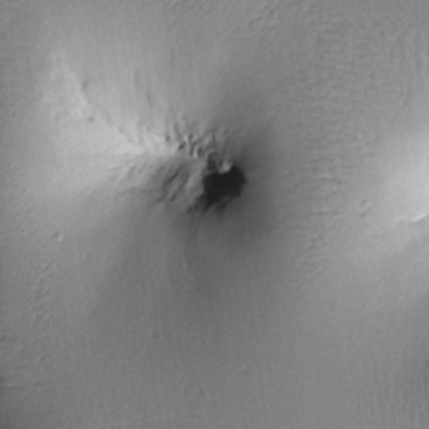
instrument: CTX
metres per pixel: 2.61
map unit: Htu
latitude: 0.3656
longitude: 173.1998
